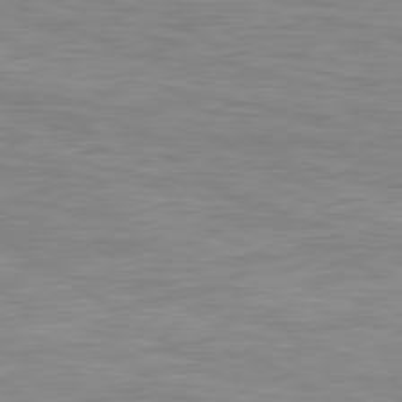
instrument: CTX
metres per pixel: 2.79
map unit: Hpe
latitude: 79.5182
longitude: -126.8191
